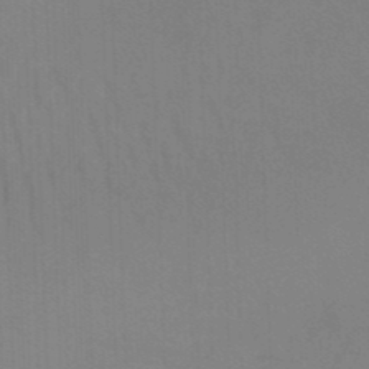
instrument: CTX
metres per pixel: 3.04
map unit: lHb
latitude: -45.5588
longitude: 63.9367
